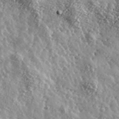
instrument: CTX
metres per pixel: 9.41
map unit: Hve
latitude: 32.0633
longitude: 150.0661
